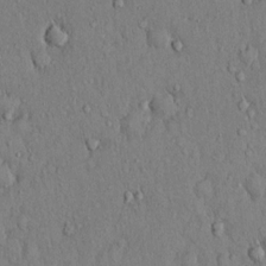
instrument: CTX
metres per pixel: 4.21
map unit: Hto
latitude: 12.8002
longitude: -58.2523
